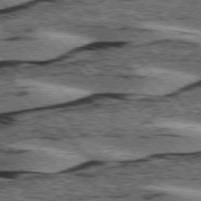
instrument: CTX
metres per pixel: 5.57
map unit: lApd
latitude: 75.6694
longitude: -79.0459
